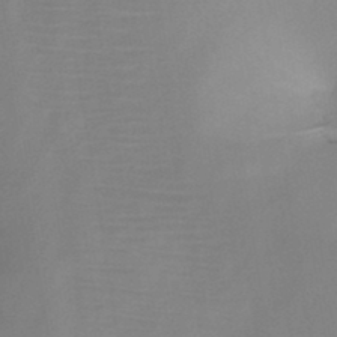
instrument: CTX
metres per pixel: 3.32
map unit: HNb
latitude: -45.0486
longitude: -39.2915
